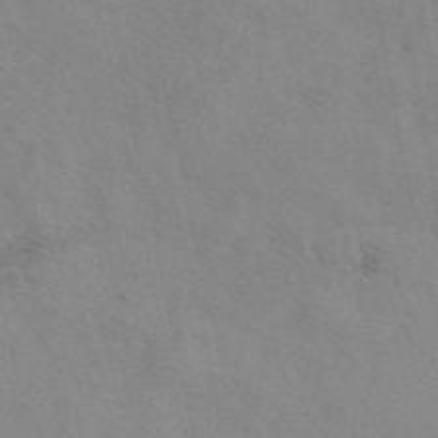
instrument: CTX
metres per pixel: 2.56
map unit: eAb
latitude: 50.0822
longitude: 106.3873
